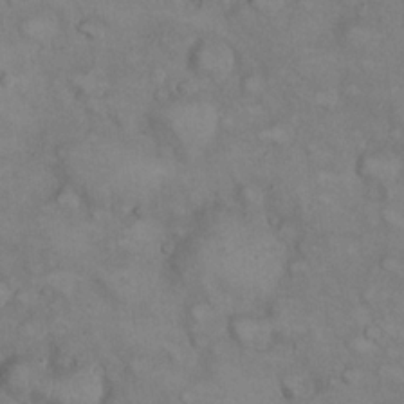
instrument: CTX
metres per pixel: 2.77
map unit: eHh
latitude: 22.2900
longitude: -60.3845
